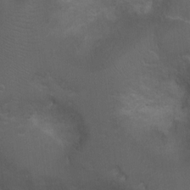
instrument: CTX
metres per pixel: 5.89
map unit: Ht
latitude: 1.9717
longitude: -28.8002
